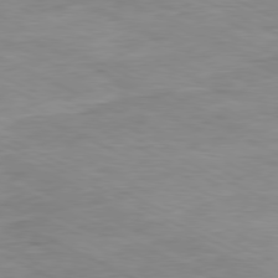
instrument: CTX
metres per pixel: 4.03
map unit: Ap
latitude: -80.6519
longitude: -75.4615
